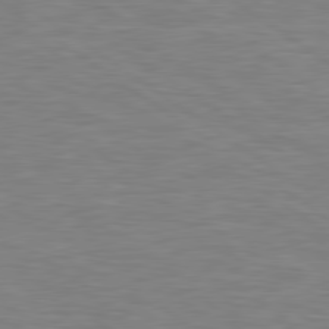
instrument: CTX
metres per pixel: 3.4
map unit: lApd
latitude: 79.6694
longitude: -126.8002
